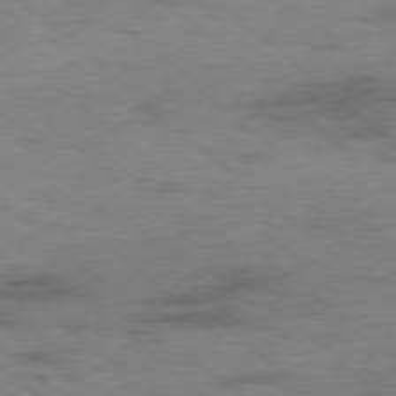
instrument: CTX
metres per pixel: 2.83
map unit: Ap
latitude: -78.2739
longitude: -50.4601
